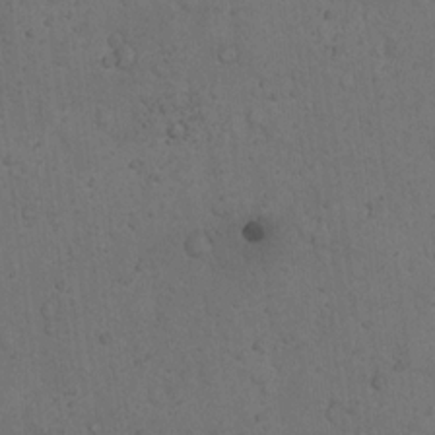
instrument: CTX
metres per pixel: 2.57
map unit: Hto
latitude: 13.7450
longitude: -55.9528
